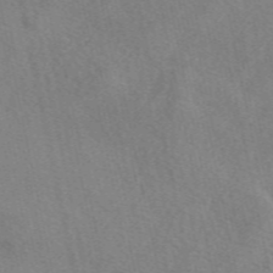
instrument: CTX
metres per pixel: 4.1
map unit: eAb
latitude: 50.3845
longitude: 109.3321
